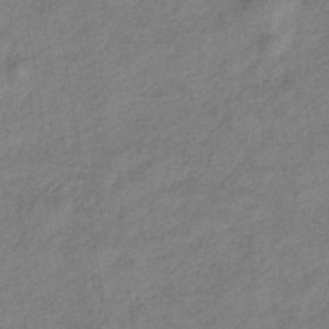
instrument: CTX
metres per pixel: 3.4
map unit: eHb
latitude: -38.9920
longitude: 80.3118
